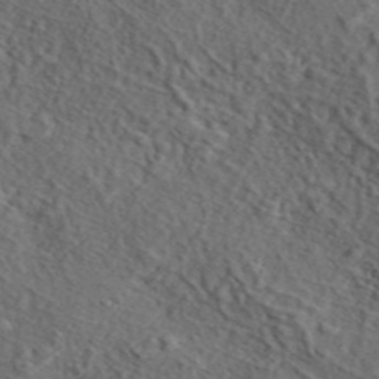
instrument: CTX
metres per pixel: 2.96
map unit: eAb
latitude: 43.3671
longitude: 115.1053
